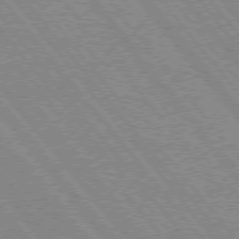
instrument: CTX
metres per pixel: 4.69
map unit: Hpe
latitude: 75.2348
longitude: -150.1011
